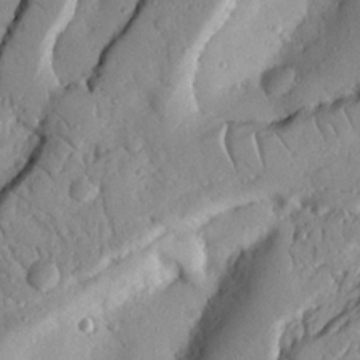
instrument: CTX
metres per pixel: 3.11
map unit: Nhu
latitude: 19.7827
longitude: -77.3481
